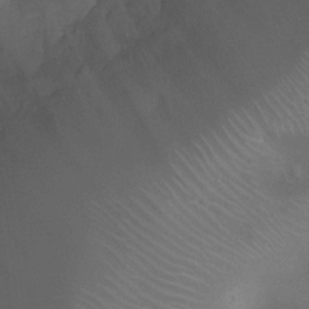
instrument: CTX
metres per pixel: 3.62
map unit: Ht
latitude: -7.6722
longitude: -18.8002
